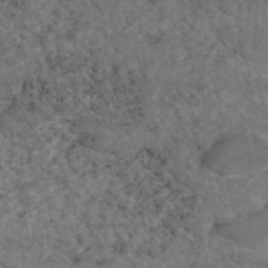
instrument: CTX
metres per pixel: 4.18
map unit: eAb
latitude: 46.2901
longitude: 117.9367
